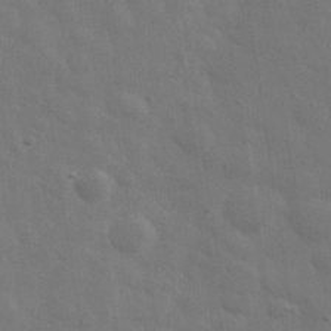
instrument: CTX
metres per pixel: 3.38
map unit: eHh
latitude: 33.6505
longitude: -70.3467
